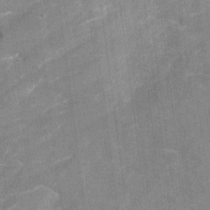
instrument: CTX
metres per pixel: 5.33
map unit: Nhu
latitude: -22.2929
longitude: -55.9717
